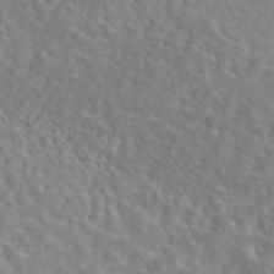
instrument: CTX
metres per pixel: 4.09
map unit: eAb
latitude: 44.8569
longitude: 117.1620
